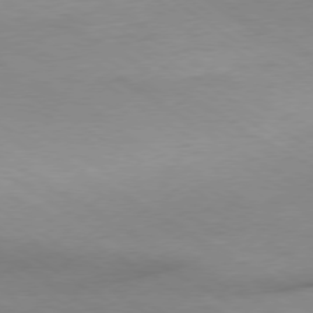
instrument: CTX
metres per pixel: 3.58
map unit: Ap
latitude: -77.0675
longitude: -75.1970
